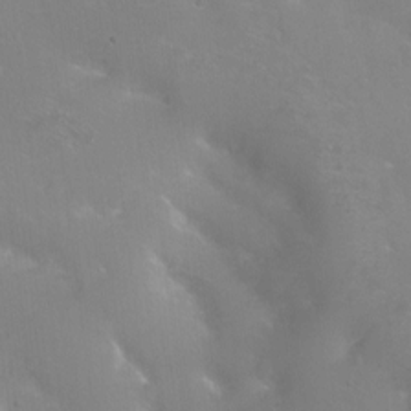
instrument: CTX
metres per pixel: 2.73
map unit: Hto
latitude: -4.7463
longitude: -35.5371
